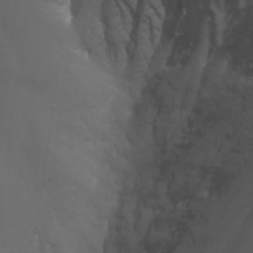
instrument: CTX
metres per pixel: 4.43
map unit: Nhu
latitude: -6.9352
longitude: -75.8772
